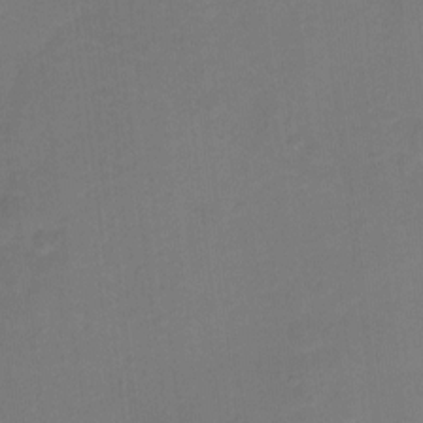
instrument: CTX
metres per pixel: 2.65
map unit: Hto
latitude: -0.9920
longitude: -34.4790
